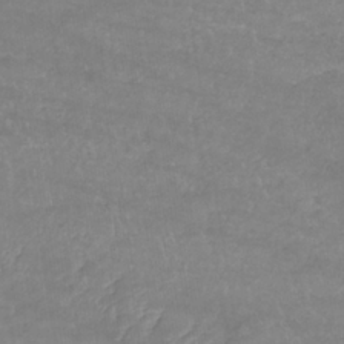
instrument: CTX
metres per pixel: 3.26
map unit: lHb
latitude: -34.3117
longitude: 72.3873
